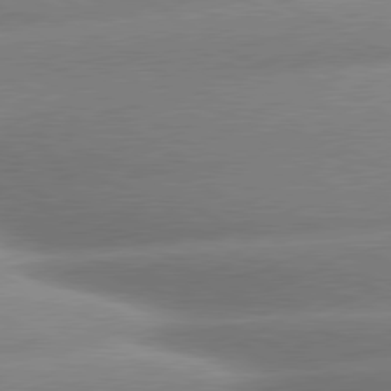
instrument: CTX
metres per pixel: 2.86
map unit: lApd
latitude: 80.3656
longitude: -159.9717
